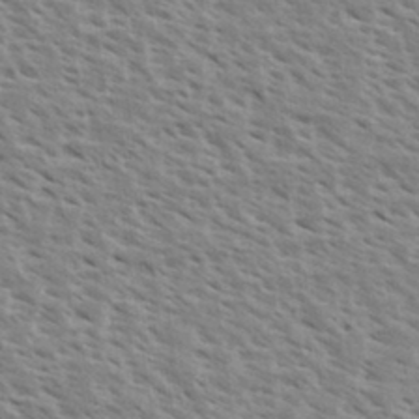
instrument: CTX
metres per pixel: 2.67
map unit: eHh
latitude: 33.9528
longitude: -140.7624
